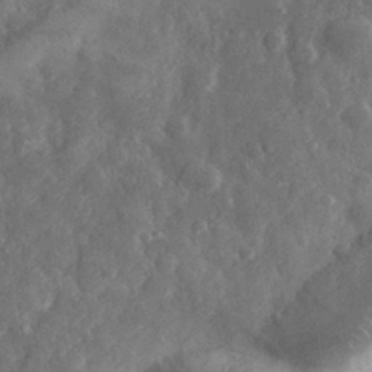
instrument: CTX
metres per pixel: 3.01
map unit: eHh
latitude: 31.3104
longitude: -70.4790
